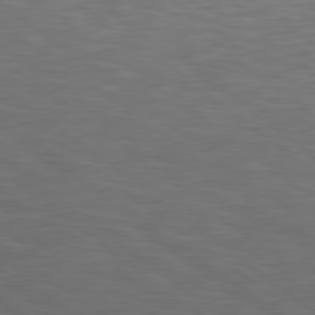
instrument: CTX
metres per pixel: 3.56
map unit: Hpe
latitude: 79.0837
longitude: -162.7058
